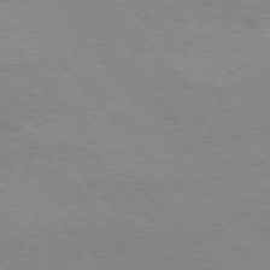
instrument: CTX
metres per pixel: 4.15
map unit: Hpe
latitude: 76.5923
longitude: -152.0633
